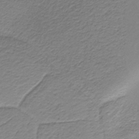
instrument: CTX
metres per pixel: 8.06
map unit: HNb
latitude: -37.1431
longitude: 53.8989
